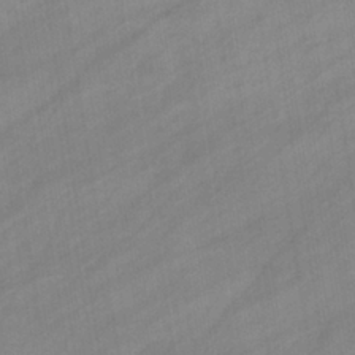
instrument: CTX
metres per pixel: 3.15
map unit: eHb
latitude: -37.5966
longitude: 79.5399
